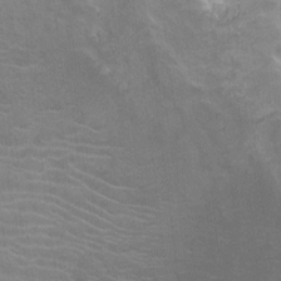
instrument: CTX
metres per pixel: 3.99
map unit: Ht
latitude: -10.0094
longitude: -38.3656
